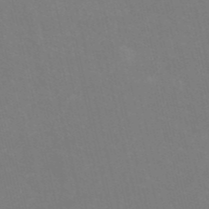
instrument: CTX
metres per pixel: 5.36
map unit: HNb
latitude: -54.1039
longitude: -35.1970
